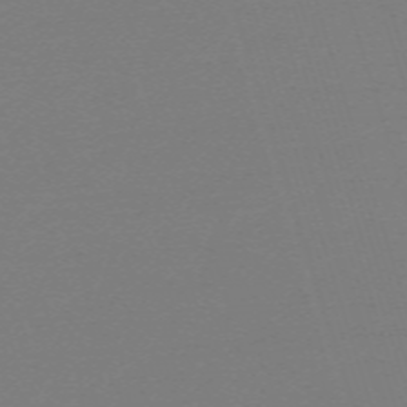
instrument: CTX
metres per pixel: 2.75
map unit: eHh
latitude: -62.8975
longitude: 52.6329
